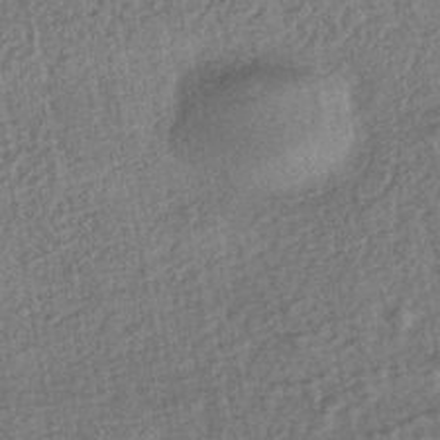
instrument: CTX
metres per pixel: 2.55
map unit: HNhu
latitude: -43.1620
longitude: 98.8030
